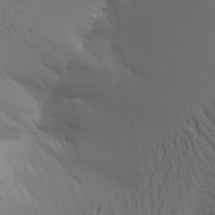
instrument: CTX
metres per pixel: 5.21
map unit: Aa
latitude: 15.7072
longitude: -147.6505
